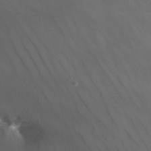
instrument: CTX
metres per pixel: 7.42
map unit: Nhu
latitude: -12.8786
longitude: -59.6883
